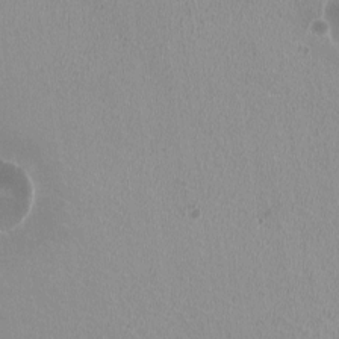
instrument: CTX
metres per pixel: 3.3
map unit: HNhu
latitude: -1.0298
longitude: -2.1200
